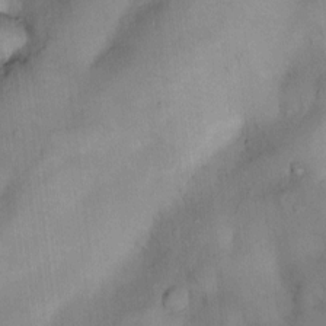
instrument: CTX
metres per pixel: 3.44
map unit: Nhu
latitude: 5.4804
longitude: -24.0822
